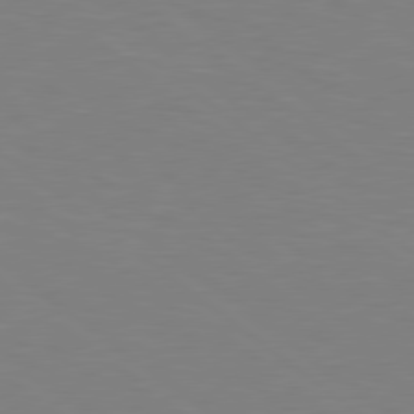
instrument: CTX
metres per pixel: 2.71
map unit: Hpe
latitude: 78.8002
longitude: -148.5546
